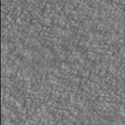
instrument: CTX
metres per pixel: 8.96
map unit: Ave
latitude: 41.1025
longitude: -113.9906
